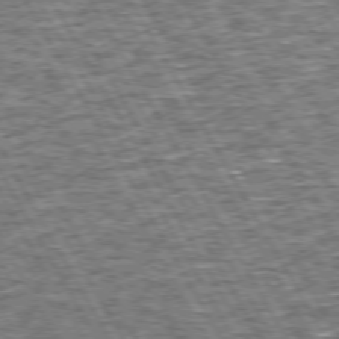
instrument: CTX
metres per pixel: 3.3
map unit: Hpe
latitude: 72.8191
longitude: -125.6505
